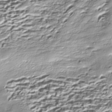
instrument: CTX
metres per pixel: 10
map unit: Nhe
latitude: -45.3321
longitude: 152.1983
